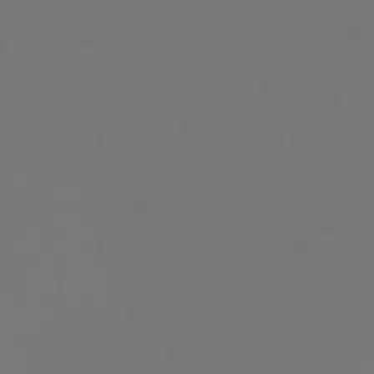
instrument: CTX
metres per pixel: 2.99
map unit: Nve
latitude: -58.1227
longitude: 59.9178
